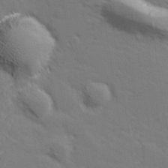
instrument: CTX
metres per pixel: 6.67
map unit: lHvf
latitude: 26.6491
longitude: 143.0675
